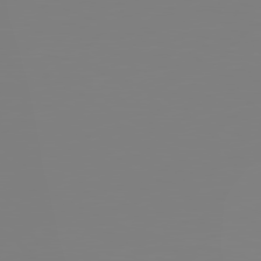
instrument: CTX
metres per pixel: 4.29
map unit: Hpe
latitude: 78.6113
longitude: -145.5749
